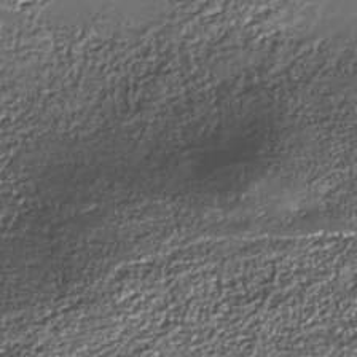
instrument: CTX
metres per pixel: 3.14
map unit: Nhe
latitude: -35.8233
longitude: -92.5545
